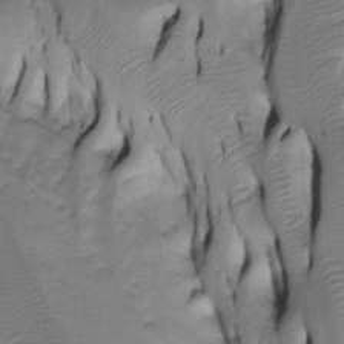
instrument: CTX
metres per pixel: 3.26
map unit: Htu
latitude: -5.0486
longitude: 150.7274
